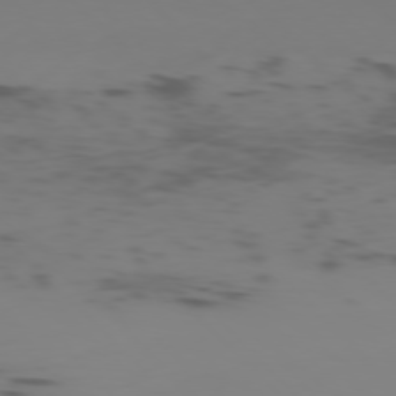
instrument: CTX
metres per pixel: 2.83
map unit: Ap
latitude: -77.7478
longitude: -65.5560
